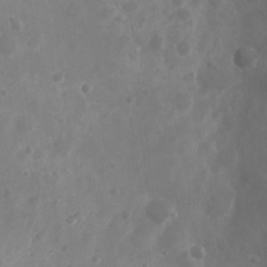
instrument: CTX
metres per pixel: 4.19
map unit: Nhu
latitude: 5.5371
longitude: -18.5545
